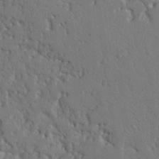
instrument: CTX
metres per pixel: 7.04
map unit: Nhu
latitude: 15.5183
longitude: -78.3845
